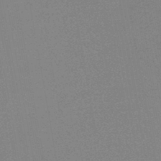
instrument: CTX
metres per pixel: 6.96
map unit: HNb
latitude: -44.6330
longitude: -40.1388
